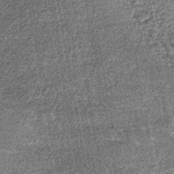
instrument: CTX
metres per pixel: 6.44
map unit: lHb
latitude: -39.5021
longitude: 65.0298
